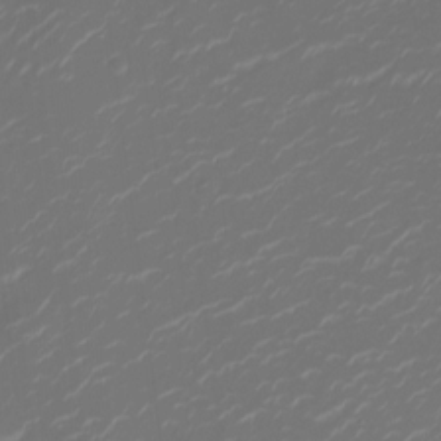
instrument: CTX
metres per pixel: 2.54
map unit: Ht
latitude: -10.1417
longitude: -19.6694
